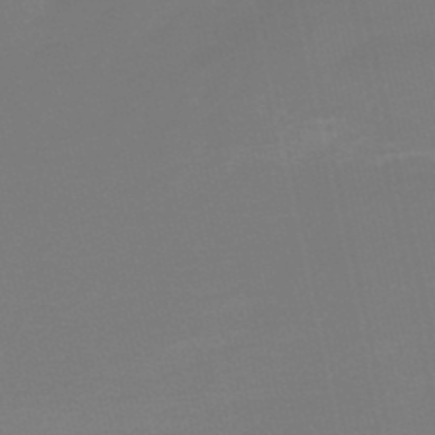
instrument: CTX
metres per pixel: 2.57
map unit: lHb
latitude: -49.7478
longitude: 80.2173
